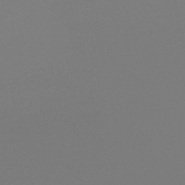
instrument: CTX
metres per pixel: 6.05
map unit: lHb
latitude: -49.7856
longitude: 69.8611
